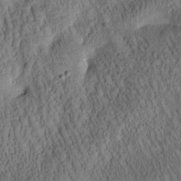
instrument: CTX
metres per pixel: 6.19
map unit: Htu
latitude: -0.9920
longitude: 170.5385
